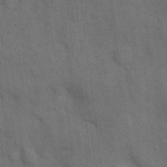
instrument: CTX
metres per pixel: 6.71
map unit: Hve
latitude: 19.1781
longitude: 151.6722
